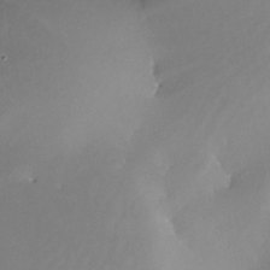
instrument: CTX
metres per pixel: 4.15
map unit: Nhe
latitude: -31.5399
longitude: -116.2712
